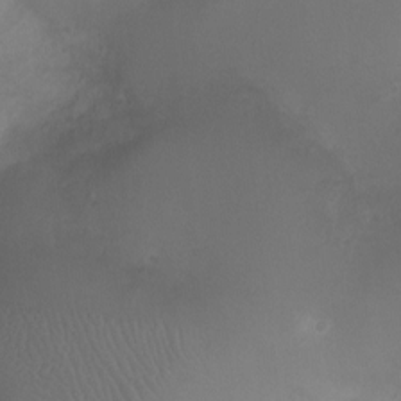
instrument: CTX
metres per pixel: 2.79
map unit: Ht
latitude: -2.9163
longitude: -18.8191
